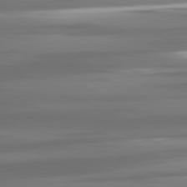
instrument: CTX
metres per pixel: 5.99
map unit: lApd
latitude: 80.9892
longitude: -138.5357
